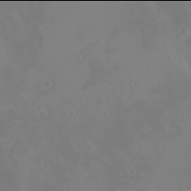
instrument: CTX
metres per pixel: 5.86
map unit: eHh
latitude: -2.0094
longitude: 19.7856
